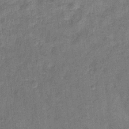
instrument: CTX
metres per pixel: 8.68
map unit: Ht
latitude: 8.4034
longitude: -37.9150
